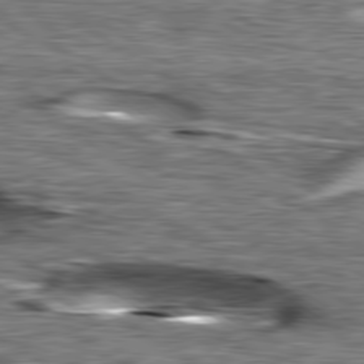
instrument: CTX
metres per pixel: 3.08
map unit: lApd
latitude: 79.7450
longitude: -49.5749
